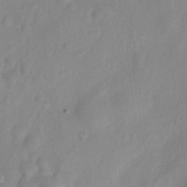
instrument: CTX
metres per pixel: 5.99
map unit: Nve
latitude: -21.6155
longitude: 106.3684
